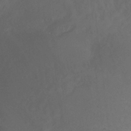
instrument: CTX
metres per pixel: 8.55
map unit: Ht
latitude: 0.4601
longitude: -35.9906
